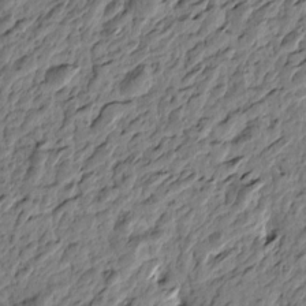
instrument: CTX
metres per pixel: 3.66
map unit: Htu
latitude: -3.9745
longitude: 179.5021
